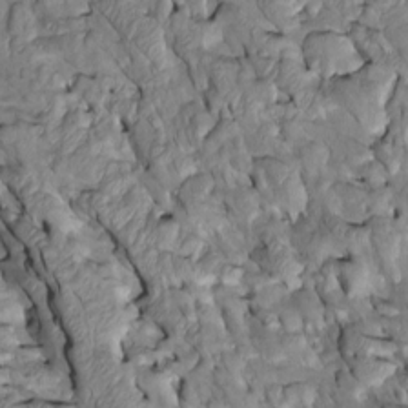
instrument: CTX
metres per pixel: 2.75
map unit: Htu
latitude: -2.8597
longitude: 149.6344
